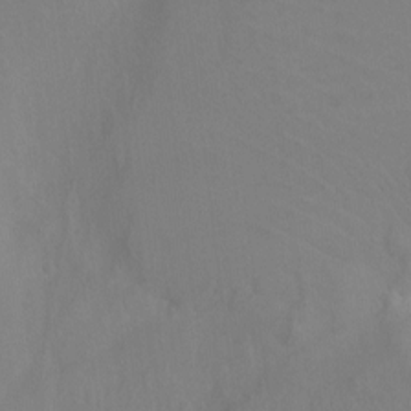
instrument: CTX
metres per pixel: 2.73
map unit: Ht
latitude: -4.1794
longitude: -25.2348
